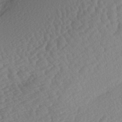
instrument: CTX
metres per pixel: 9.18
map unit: lAa
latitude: -3.1809
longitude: -127.4993
